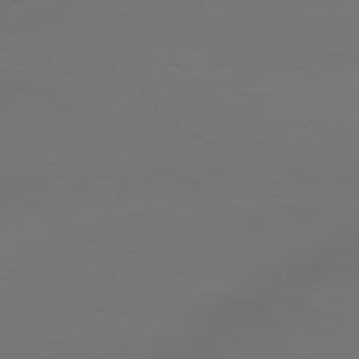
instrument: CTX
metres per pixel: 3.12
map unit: lApd
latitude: 79.7450
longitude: -137.5749
